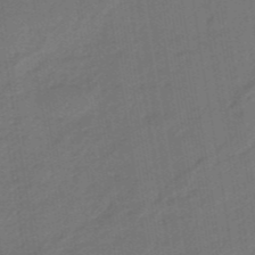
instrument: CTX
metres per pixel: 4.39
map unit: eHb
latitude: -47.0864
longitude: 87.5210
